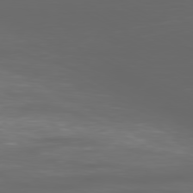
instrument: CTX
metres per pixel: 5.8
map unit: Ap
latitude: -79.7477
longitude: -73.8773
